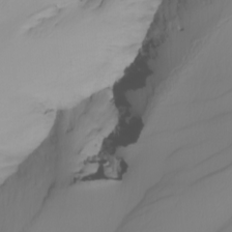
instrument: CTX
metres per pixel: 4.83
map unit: Nhu
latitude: -5.4076
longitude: -94.3656
